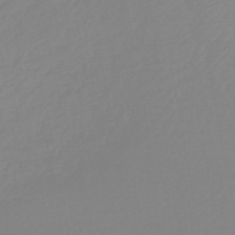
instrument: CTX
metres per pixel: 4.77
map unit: lHb
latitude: -45.9178
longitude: 64.9542
